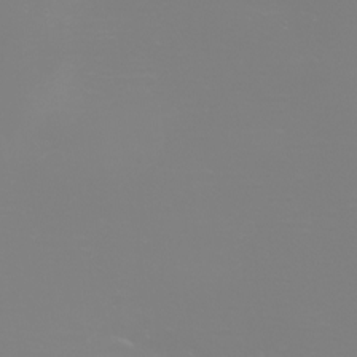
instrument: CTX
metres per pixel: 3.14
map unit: Nhu
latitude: -6.7841
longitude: -79.4805
